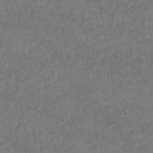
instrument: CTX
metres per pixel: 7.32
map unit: lHb
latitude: -46.7652
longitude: 62.1416
